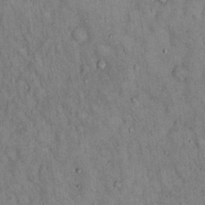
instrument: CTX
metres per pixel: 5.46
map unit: Hto
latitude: 14.8380
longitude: -61.0080
